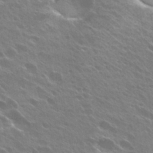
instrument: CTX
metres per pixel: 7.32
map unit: Hto
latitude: 27.4615
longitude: -41.3481
